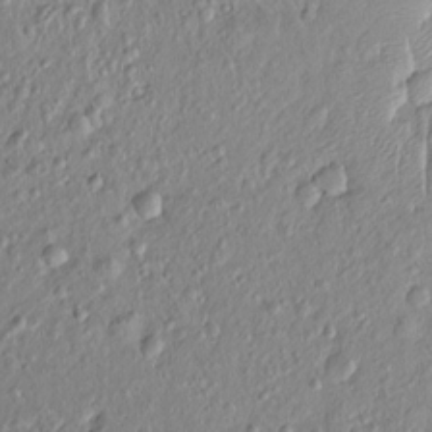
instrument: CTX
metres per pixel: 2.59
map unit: Htu
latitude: -5.7855
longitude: 157.4832
